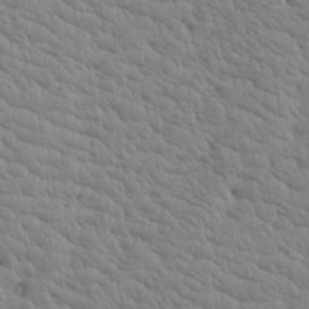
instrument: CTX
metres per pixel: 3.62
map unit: Aa
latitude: 17.6883
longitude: -143.0648
